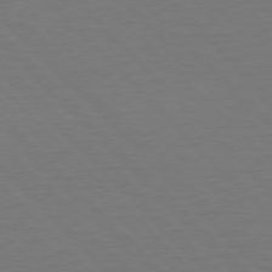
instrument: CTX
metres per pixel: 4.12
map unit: Hpe
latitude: 77.2726
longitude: -168.9703
